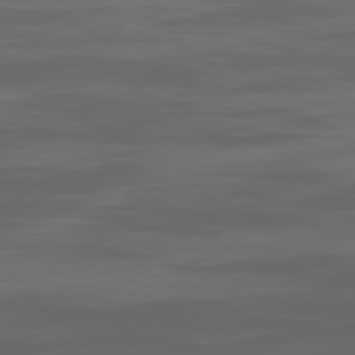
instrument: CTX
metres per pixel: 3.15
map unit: Ap
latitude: -79.8800
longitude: -93.3670
